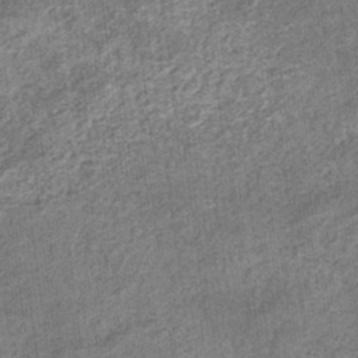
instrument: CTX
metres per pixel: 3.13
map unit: eHb
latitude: -36.0472
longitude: 79.9367
